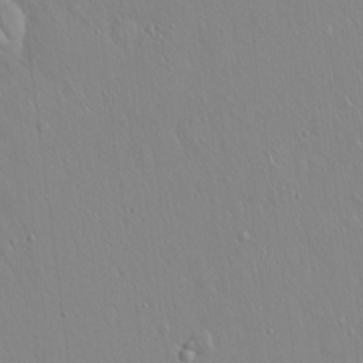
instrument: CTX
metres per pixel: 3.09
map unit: Hto
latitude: 17.6694
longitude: -57.5560
